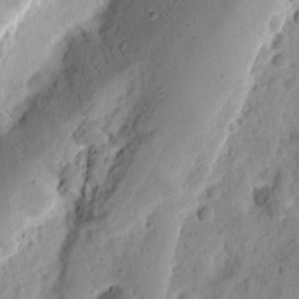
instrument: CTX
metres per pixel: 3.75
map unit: eHh
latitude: 9.3860
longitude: -74.4412
